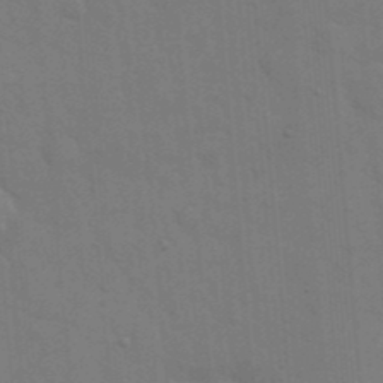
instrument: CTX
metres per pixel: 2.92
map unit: eHh
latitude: 19.2537
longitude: -64.0633
